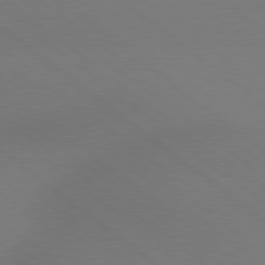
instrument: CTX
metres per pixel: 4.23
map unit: lApd
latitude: 78.9892
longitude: -150.6490
